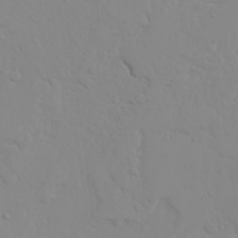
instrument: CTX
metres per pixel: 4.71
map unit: Ave
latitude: 23.8583
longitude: -133.0647
